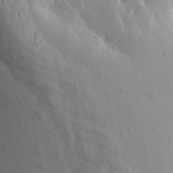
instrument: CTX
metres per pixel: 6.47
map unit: Aa
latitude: 14.5735
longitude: -143.0459
